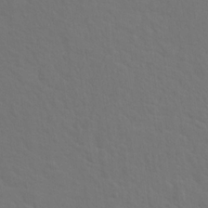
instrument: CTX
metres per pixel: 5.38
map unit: Hto
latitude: 19.2537
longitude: -39.8961
